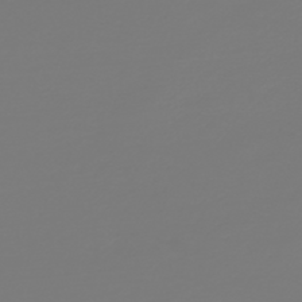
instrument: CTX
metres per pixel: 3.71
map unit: HNb
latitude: -45.8800
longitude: 51.7289
